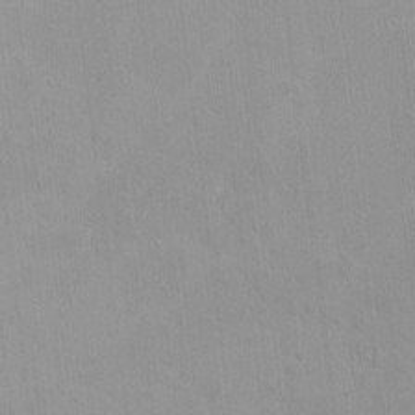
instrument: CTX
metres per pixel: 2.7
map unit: HNhu
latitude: 4.6113
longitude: 4.7841
